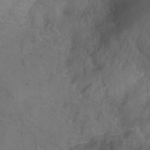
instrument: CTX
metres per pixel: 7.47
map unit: Hto
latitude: -2.8785
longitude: -34.1766
